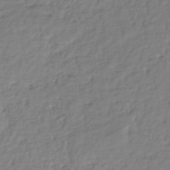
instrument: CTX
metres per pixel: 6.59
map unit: lHb
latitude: -41.6911
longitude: 74.9353
